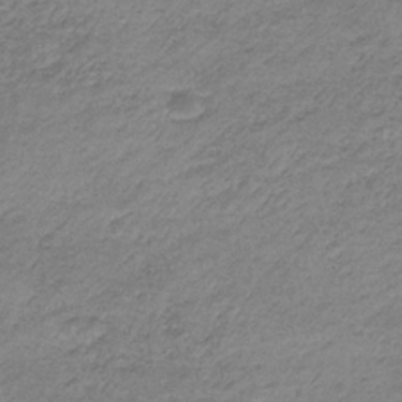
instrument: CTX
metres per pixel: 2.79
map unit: HNb
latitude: -33.7667
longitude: 61.9745
